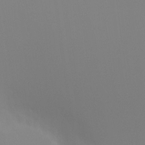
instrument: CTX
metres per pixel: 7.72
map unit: Ht
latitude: -4.4818
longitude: -60.8758
